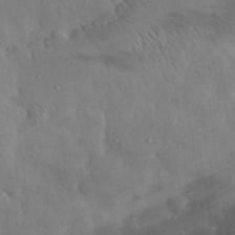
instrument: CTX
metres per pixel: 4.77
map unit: eHh
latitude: 31.3482
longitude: -71.0647
